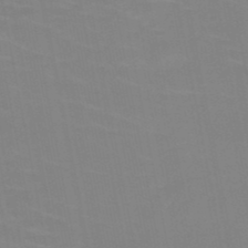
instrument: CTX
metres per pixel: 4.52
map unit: HNb
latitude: -49.5399
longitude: -47.9528
